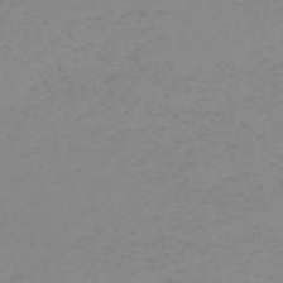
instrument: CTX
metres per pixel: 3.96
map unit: HNb
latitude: -56.3684
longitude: -43.7261
